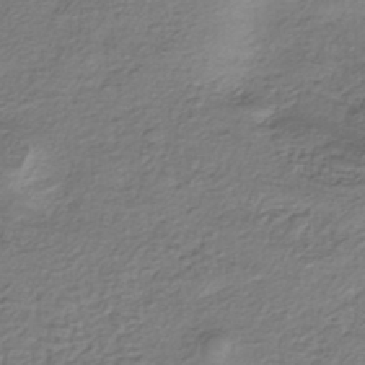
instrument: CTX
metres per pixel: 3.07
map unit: eHh
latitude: -42.9163
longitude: 117.5210
